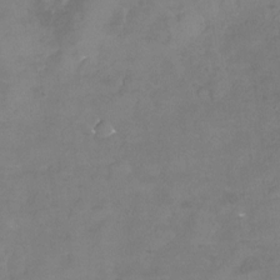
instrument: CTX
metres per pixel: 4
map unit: Nhu
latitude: -24.2172
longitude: -57.5749
